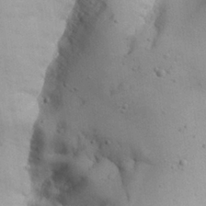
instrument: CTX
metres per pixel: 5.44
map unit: Aa
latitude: 27.7450
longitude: -129.1970
